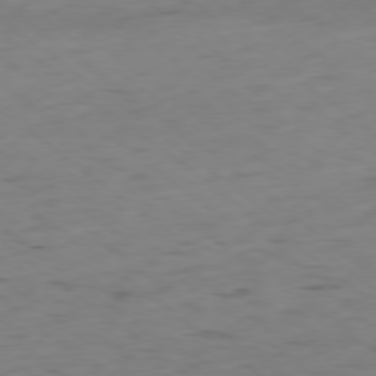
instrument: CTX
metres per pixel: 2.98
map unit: Hpe
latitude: -78.9163
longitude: 16.8786
